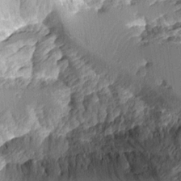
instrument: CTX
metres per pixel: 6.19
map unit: Aa
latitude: 11.2348
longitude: -127.9339
